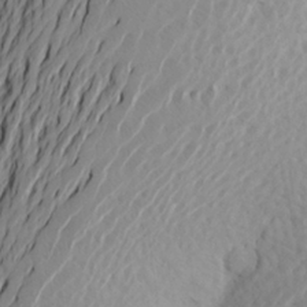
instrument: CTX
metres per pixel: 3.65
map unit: Aa
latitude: 24.1577
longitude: -145.8205
